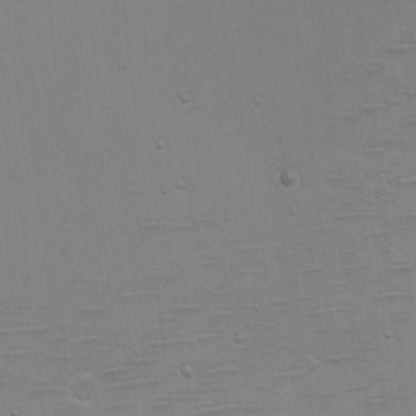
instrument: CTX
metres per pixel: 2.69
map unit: eHh
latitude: -5.2187
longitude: -78.8758
